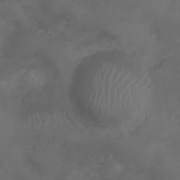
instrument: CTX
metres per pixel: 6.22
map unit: Nhu
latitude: 2.5923
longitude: -14.9514
